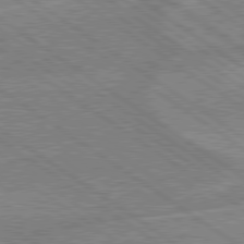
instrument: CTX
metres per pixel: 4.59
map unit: lApd
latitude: 79.2537
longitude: -161.7449
